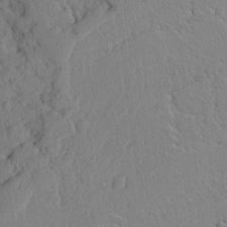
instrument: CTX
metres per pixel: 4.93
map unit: Ave
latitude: -0.8219
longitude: -110.9136
